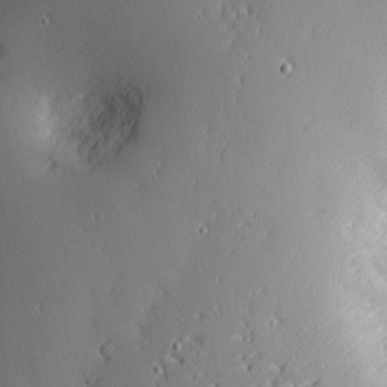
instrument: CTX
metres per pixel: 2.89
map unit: Nhu
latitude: 2.1578
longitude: -74.8569
